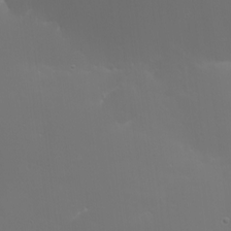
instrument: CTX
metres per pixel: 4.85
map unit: HNhu
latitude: 5.9717
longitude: 14.4062
